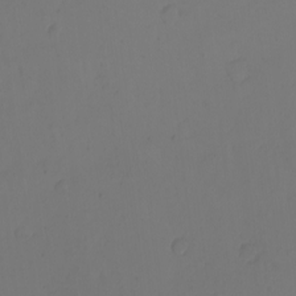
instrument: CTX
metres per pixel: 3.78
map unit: eHh
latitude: -2.9163
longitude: -74.1956
